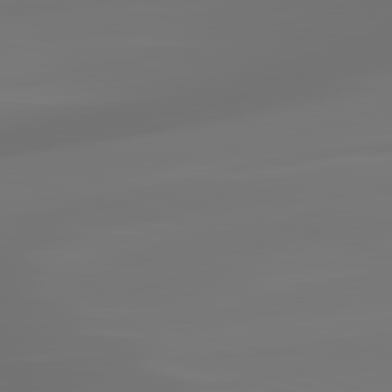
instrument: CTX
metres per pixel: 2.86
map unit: lApd
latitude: 83.4426
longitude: -131.0081
